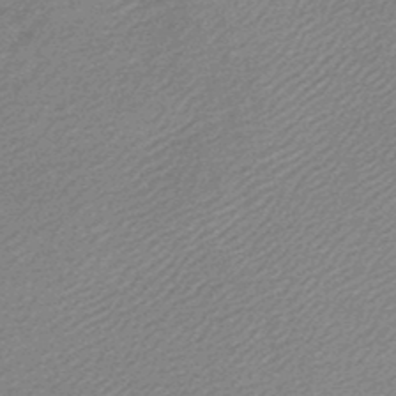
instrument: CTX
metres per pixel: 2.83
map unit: lHb
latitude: -46.9352
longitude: 58.1983
